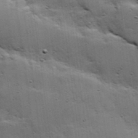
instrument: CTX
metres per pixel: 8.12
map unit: Hve
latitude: 23.8961
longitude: -96.2711
